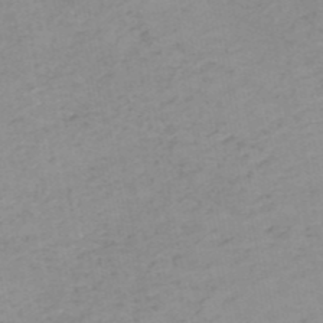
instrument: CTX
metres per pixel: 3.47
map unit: HNb
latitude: -51.4076
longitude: -52.1011
